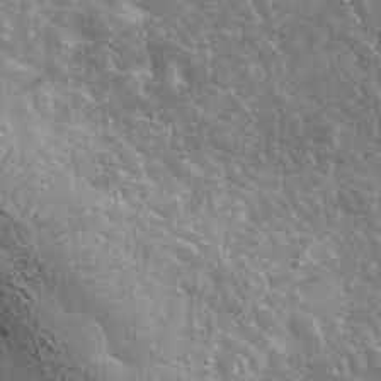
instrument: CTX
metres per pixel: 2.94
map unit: lHvf
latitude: 36.0444
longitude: -88.9136
